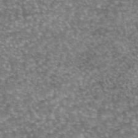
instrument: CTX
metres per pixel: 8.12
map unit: eAb
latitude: 45.1214
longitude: 105.4832
